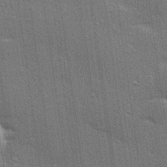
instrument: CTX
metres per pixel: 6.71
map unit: Hve
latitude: 28.1767
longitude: -92.8758
